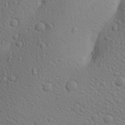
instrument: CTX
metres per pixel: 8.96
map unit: Aa
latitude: 27.3104
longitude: -144.4790
